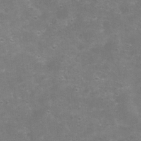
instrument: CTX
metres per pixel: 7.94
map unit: Nhu
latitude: 8.4790
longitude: -21.6883
